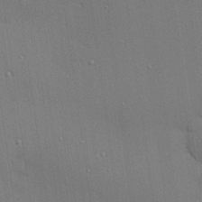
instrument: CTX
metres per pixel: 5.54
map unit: Hve
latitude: 26.5546
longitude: -90.4034
